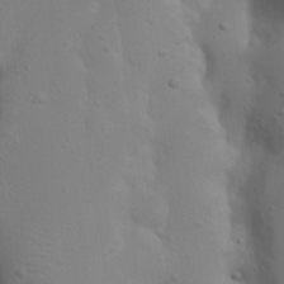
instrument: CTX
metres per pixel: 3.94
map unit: Nhu
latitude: 20.1011
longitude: -73.8017
